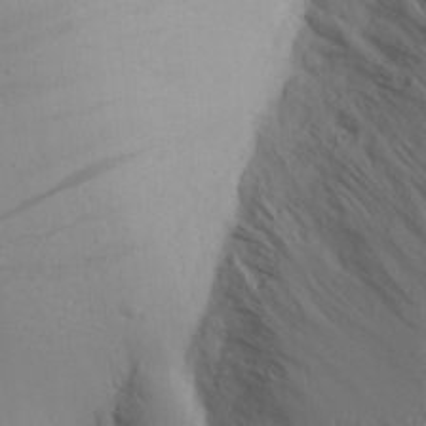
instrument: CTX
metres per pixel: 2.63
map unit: Aa
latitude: 19.0269
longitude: -142.1011
